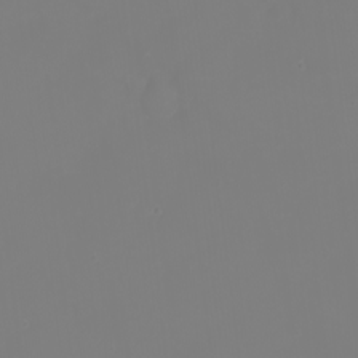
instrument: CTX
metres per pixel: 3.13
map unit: Nhu
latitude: -1.9179
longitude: -75.2915
